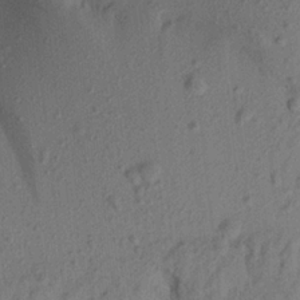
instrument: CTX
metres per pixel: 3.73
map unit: Aa
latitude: 20.4979
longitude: -147.7261
